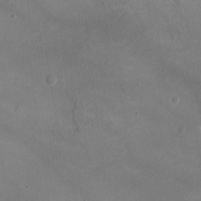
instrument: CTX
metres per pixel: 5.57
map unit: Ht
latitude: -2.2550
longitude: -19.7827
